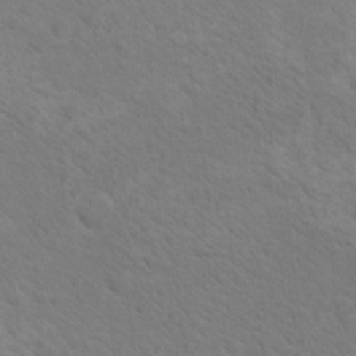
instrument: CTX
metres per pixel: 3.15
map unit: Nhu
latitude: 17.2348
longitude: -33.5182
